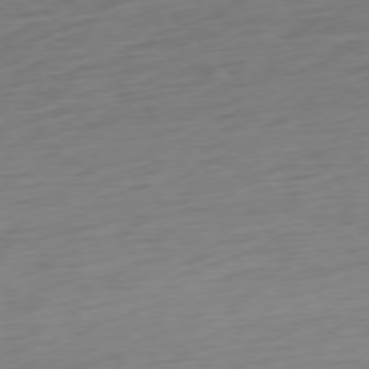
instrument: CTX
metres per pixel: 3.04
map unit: Ap
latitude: -77.0675
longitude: -79.0459
